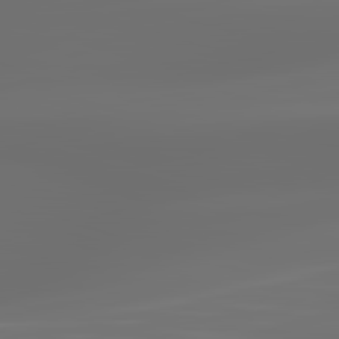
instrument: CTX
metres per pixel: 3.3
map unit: lApd
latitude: 83.5182
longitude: -129.4237
